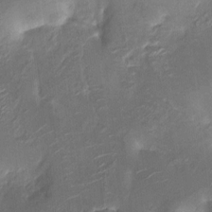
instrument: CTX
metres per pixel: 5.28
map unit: HNhu
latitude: 8.3845
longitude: -3.8961
